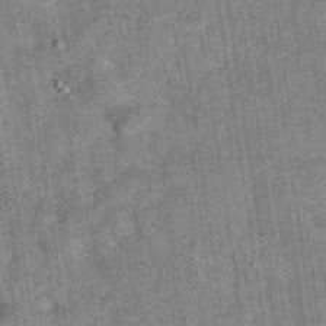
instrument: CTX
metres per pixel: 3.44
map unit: eAb
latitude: 35.7260
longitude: 114.9730
